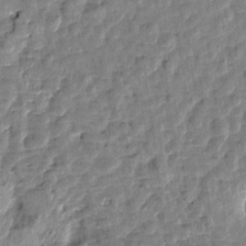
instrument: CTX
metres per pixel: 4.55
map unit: Htu
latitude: 1.7827
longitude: -179.4238
